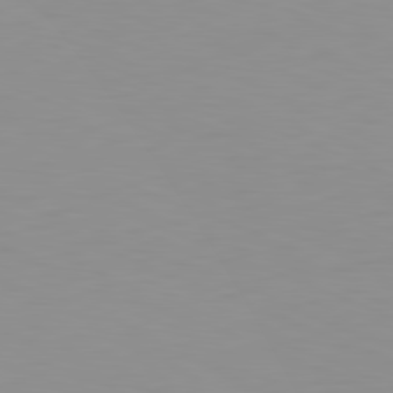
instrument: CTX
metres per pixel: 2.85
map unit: Hpe
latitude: -82.3495
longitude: 16.3873
